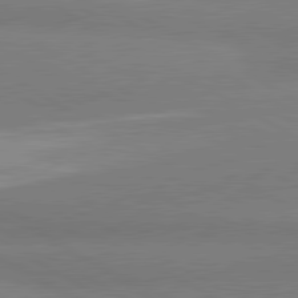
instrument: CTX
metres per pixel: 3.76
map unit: lApd
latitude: 80.7813
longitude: -178.9703
